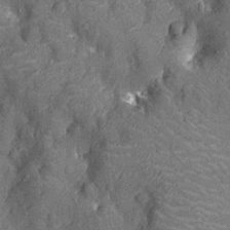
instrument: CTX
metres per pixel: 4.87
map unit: Nhu
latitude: -14.1984
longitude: -23.5938
